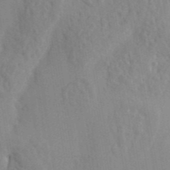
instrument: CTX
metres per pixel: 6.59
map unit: eHh
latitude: 34.2333
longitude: -133.7639
